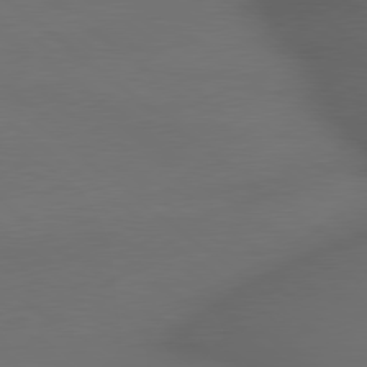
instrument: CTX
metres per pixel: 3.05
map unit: lApd
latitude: 79.2726
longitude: -172.6112
